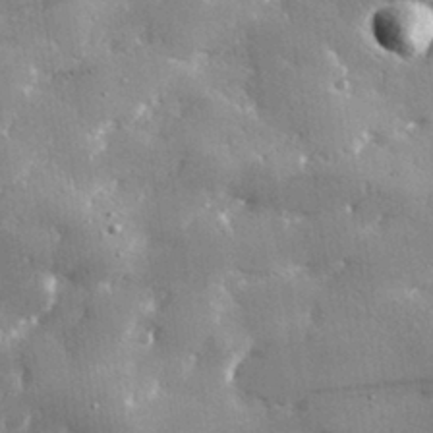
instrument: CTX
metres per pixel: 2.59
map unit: lHvf
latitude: 31.5749
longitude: -92.2333
